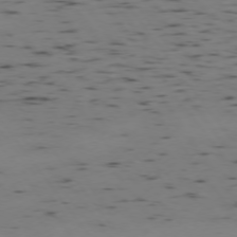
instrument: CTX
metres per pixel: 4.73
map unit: Hpe
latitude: -74.8597
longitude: 2.8974
